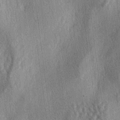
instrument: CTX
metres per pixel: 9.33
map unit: lAa
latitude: -4.8408
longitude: -126.1200
